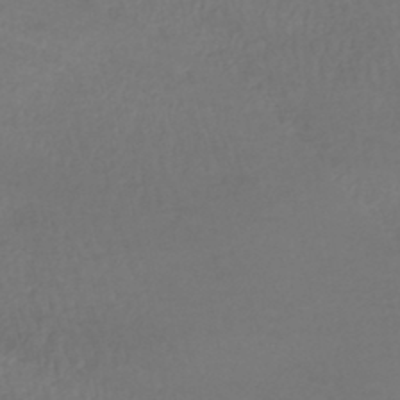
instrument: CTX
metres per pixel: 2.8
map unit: HNhu
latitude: -45.0864
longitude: 96.8975
